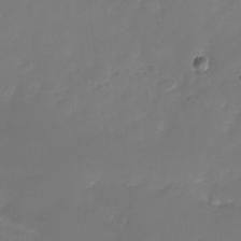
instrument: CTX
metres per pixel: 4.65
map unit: Nhu
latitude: -28.3873
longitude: -67.9339
